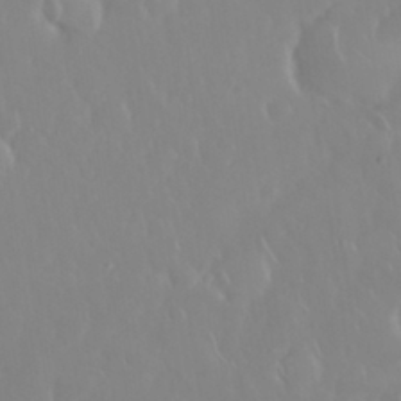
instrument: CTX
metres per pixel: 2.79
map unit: Nhu
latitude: 30.4979
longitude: -59.2159
